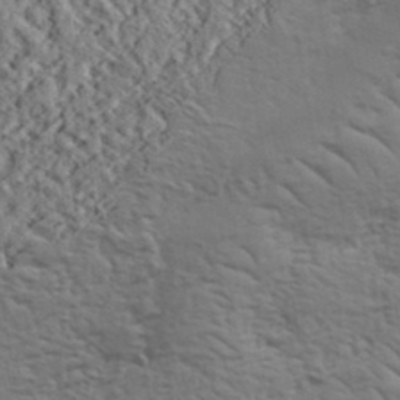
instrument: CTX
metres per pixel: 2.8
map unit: eHh
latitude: 37.2915
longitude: -81.3859
